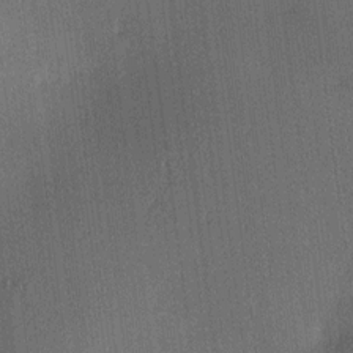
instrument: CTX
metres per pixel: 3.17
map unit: lAa
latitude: 11.3860
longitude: -108.8380
